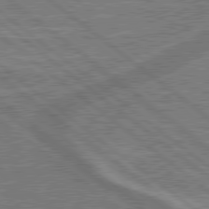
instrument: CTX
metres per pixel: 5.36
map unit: lApd
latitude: 79.2726
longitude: 174.6896
